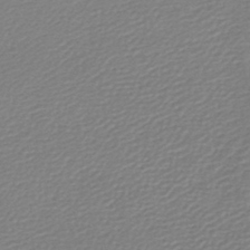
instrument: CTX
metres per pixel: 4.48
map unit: lHb
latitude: -46.4251
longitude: 73.4832
